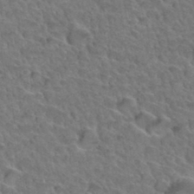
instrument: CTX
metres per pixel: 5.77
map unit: Hto
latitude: 34.3278
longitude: -47.1970
